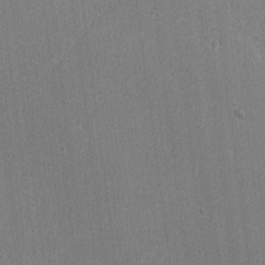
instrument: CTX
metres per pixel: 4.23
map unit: lAvf
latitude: -8.2172
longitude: -113.7449
